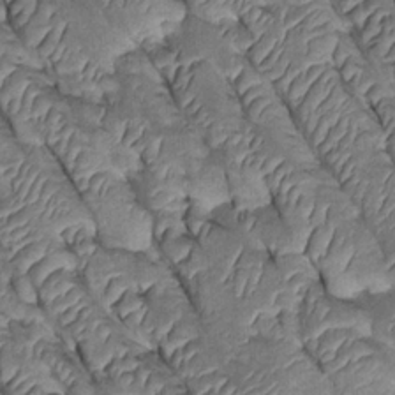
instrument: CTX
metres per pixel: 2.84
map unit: Htu
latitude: 0.2144
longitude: 148.1417
